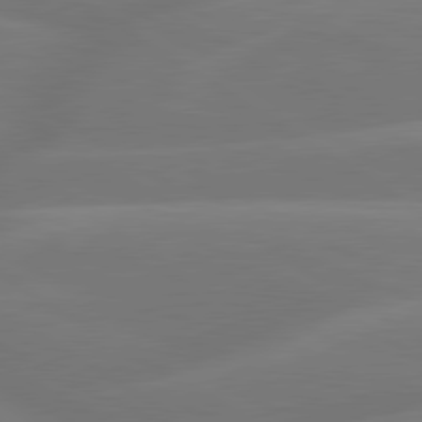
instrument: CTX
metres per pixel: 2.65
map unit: lApd
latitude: 79.8773
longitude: -149.8583
